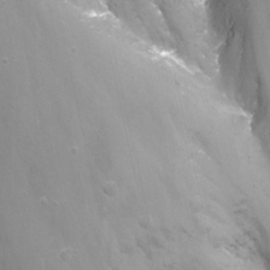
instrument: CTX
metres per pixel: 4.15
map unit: Nhu
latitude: -13.7667
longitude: -66.1388
